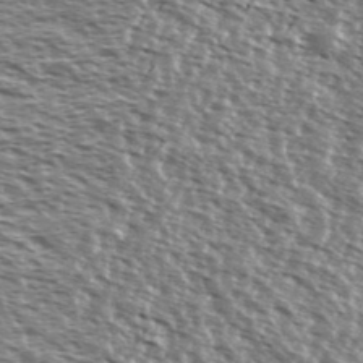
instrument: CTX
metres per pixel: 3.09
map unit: Ave
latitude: 37.7450
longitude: -112.3656
